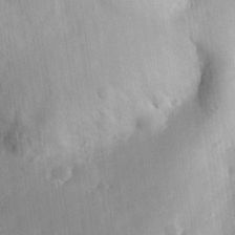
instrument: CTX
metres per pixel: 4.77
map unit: eHh
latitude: 29.9339
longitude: -74.8191
